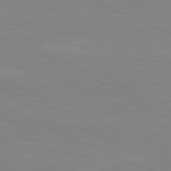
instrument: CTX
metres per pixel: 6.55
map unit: lApd
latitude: 81.5182
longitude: -173.3859
